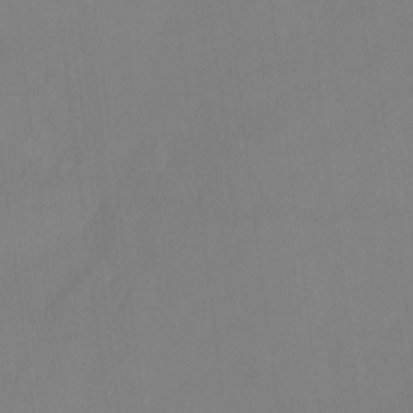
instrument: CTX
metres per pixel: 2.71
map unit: Hto
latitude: -12.5007
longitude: -40.7435
